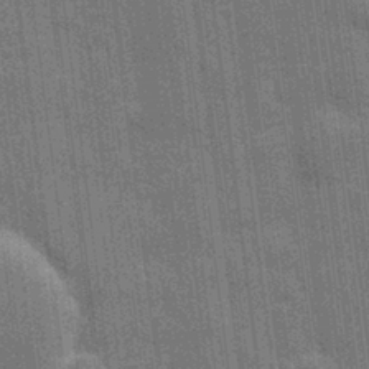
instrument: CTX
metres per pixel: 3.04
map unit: eHh
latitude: 7.8016
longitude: -74.4790
